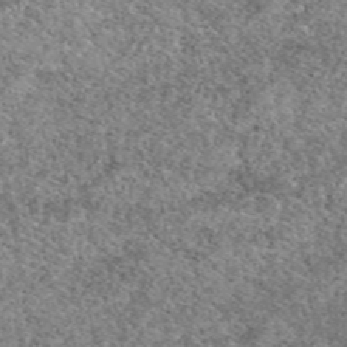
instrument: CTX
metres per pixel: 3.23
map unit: eAb
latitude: 49.6505
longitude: 108.9542
